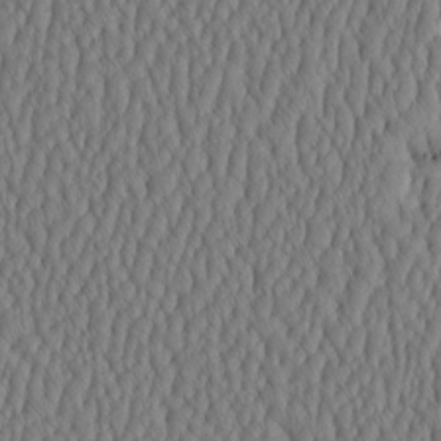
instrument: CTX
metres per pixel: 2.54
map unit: HNhu
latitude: -3.8989
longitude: 13.6533
